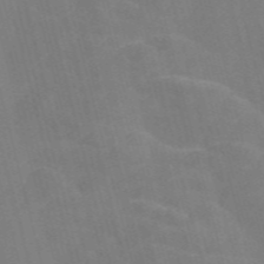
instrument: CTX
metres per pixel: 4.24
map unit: Nve
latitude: -57.6722
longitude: 54.9353
